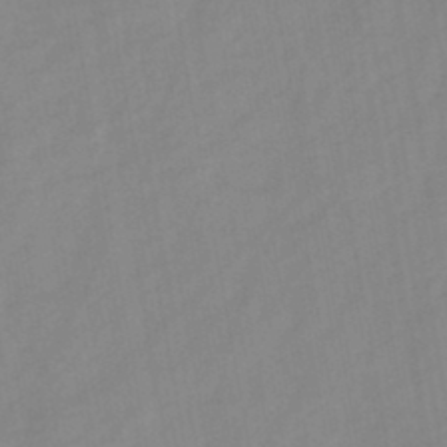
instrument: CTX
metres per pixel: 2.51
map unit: HNb
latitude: -45.7289
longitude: -38.7435
